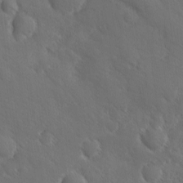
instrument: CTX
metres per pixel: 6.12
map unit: Ave
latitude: -10.0661
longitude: -119.4426
